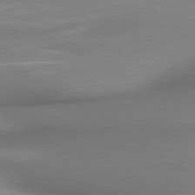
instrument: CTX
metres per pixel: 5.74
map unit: lApd
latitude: 79.9150
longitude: 179.5210
